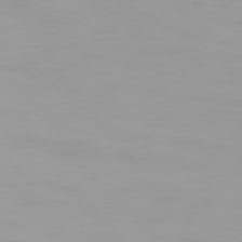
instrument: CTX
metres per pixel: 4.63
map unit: Hpe
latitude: 74.2523
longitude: -129.0080
